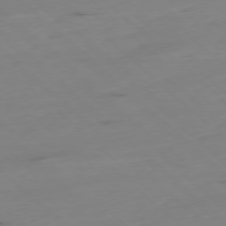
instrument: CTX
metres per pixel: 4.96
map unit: Ap
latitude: -78.2172
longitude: -61.6127
